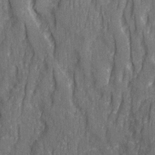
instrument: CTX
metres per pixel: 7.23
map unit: Ave
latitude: 22.8380
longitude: -133.8017
